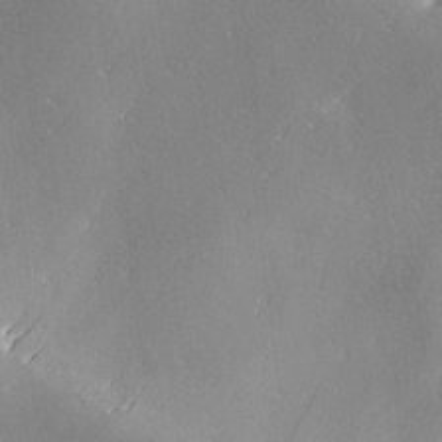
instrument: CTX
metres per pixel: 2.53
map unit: Ave
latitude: 2.4790
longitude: -111.7450
